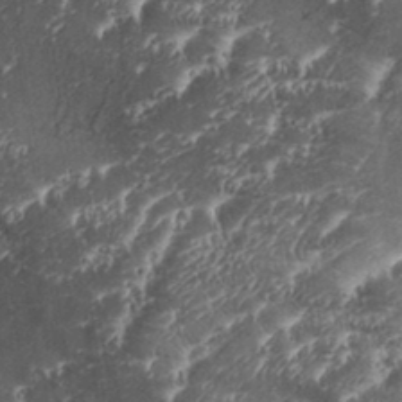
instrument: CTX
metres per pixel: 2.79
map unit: Aa
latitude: 34.7057
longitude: -135.7638
